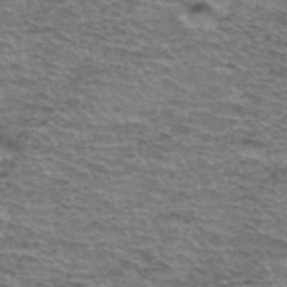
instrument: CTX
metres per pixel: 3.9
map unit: Hto
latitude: 37.3671
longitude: -43.4238
